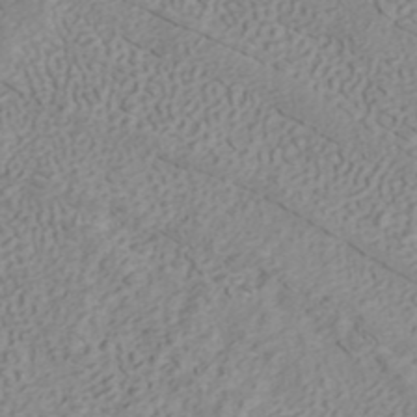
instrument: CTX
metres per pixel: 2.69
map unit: ANa
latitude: 40.3467
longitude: 34.0472
